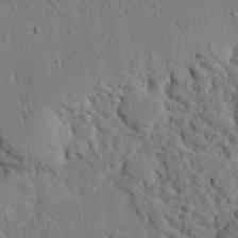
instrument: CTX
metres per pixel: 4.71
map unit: eHh
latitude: 24.7435
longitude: -80.6490
